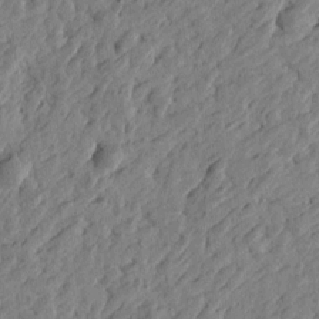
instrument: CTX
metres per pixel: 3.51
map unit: Htu
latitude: -3.0864
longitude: -179.3860
